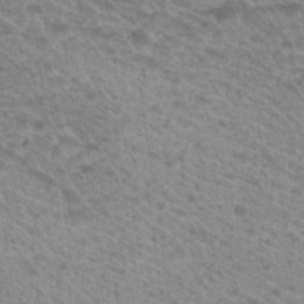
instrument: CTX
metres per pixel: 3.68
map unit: Hto
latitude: 21.8017
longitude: -37.7072
